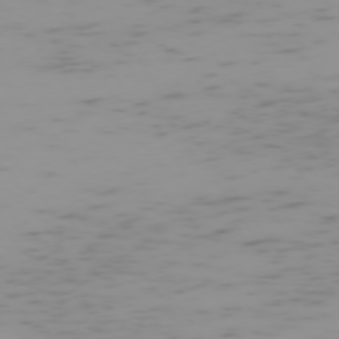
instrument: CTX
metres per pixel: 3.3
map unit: Hpe
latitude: -74.4440
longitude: 7.9745
